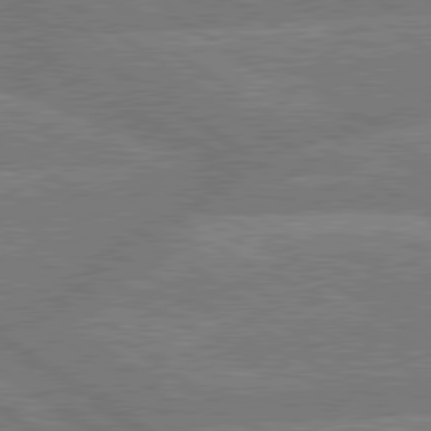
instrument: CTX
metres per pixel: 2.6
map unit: lApd
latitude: 79.7450
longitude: -161.4615
